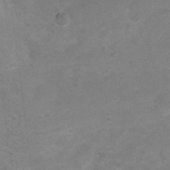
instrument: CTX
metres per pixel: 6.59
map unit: Nhu
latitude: 4.7246
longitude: -25.3292
